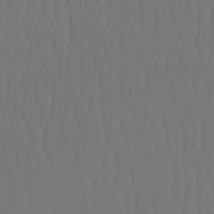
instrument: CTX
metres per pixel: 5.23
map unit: lHb
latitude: -47.7477
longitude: 61.7667
